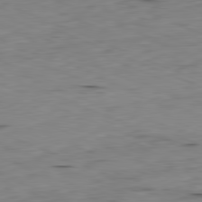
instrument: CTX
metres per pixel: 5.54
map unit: Ap
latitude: -81.9367
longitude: -68.3467
